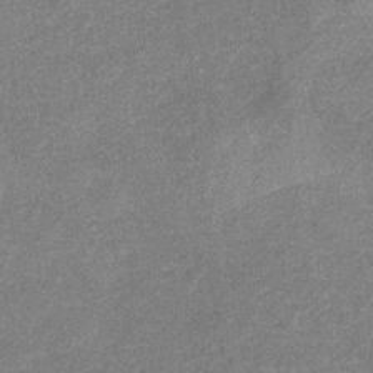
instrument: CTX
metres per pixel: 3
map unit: eHb
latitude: -34.0283
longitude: 78.2361
